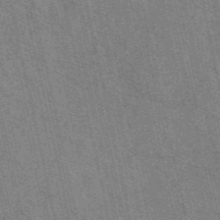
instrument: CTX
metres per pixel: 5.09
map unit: eAb
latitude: 48.8380
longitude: 105.8800
